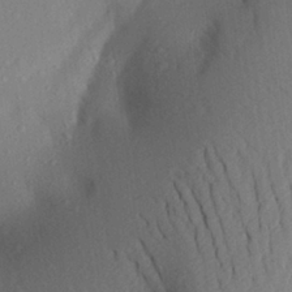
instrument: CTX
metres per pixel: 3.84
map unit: Aa
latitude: 26.9703
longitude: -146.4601
